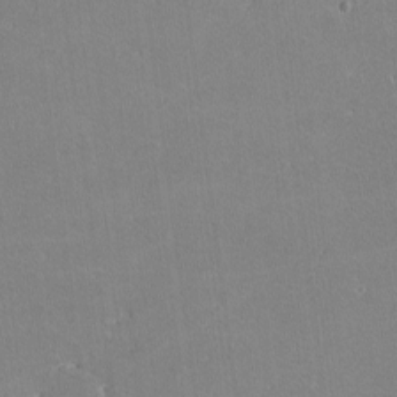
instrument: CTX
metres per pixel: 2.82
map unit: lHvf
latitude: -11.4832
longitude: -104.2145
